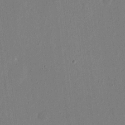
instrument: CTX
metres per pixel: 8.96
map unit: eHh
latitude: 16.7813
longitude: -70.2522
